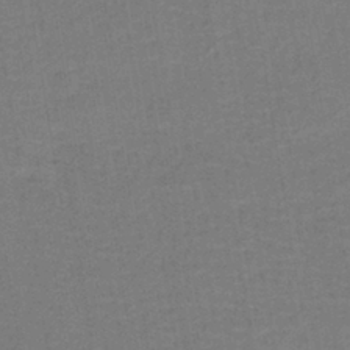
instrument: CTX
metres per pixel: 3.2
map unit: lHb
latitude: -39.0109
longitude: 58.2739
